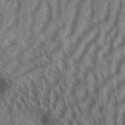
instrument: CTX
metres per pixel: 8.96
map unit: Aa
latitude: 33.8205
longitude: -137.6694
